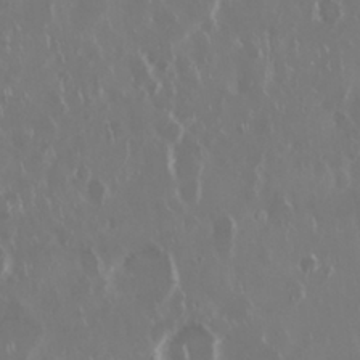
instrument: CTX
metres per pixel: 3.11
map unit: Nhu
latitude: 29.6316
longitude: -60.6490
